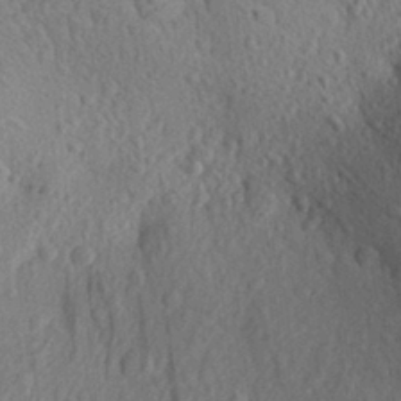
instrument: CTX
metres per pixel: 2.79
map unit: Aa
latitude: 27.9150
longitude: -142.3467
